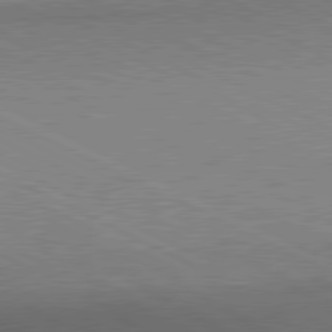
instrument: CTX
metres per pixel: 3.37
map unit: lApd
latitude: 80.6679
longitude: 148.1039
